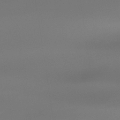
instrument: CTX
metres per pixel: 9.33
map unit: Ht
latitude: -14.7841
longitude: -51.1781
